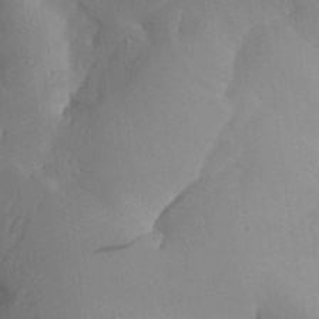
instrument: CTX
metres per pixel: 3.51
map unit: Aa
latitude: 26.4034
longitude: -128.7813
